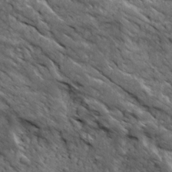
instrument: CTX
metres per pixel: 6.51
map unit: Ave
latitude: 19.1592
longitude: -134.3845
